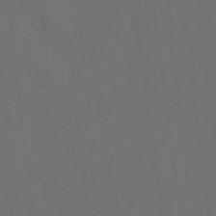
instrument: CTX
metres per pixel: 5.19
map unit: eHh
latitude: 5.4993
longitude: -69.0837
